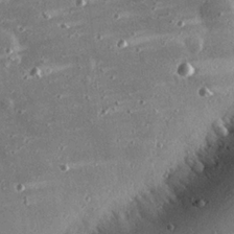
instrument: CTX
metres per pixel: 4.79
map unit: eHh
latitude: 24.1577
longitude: -90.3089
